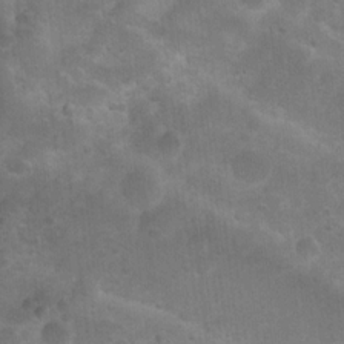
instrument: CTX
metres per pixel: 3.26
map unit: Nhu
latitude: 8.7624
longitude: -22.2522
